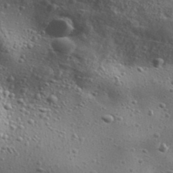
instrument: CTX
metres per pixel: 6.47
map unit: Aa
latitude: 32.5924
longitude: -133.9906
